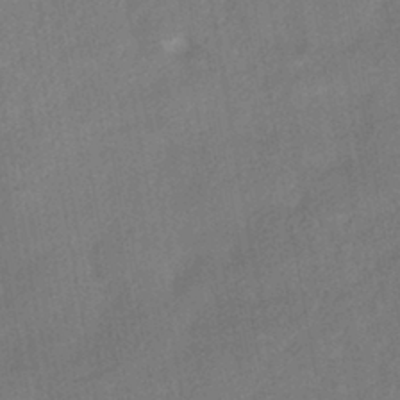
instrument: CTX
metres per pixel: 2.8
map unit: HNhu
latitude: -42.5384
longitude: 91.8234
